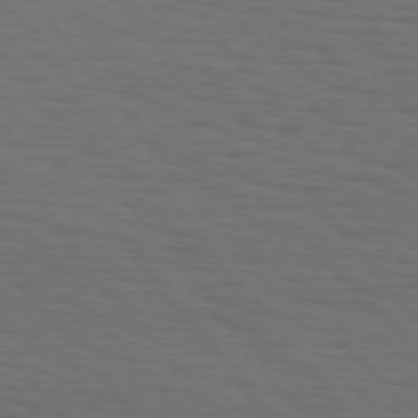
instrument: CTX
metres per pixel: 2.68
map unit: Hpe
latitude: 75.5749
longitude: -131.3482
